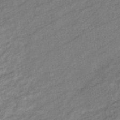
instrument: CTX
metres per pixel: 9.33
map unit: eHb
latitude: -40.7463
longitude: 82.2928
